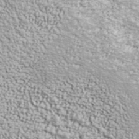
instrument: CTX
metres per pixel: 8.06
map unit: ANa
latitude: 40.3278
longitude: 20.8219
